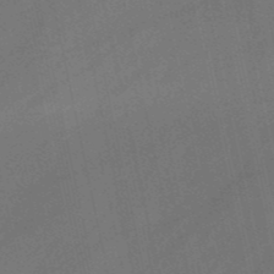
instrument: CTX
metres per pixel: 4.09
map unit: HNb
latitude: -51.8044
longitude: -42.1578
